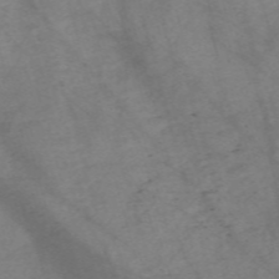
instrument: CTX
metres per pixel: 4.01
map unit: Nve
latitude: -59.4076
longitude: 64.6708
